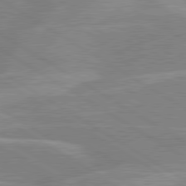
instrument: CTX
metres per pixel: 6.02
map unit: lApd
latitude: 80.2145
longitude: -122.6490
